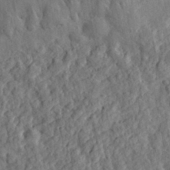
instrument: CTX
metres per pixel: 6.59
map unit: eHh
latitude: 28.8191
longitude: -76.3089
